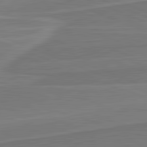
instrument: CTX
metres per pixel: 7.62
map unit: lApd
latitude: 82.1577
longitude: 141.4832
